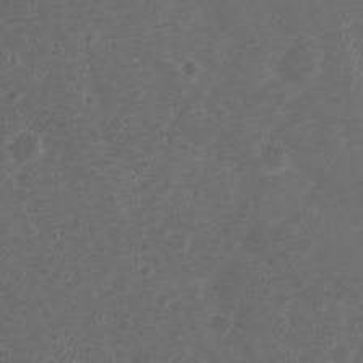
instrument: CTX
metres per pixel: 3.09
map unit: Nhu
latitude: 2.9513
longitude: -15.0081
